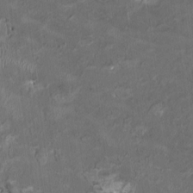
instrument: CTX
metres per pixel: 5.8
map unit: HNhu
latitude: 1.8394
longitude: -3.7638
